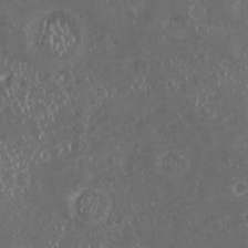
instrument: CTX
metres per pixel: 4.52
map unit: HNhu
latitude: -2.0283
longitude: 11.0109
